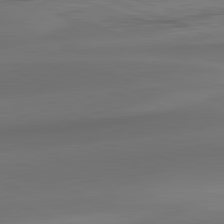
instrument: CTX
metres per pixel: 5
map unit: lApd
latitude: 82.1955
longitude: -162.2712
